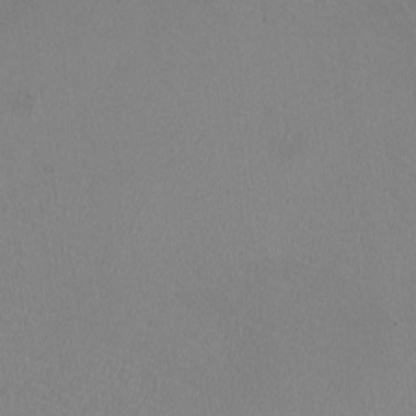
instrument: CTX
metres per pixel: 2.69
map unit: HNhu
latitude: -2.5195
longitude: -2.4034
